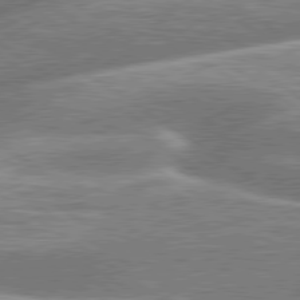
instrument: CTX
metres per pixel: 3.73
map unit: lApd
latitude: 79.6127
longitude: -159.6316
